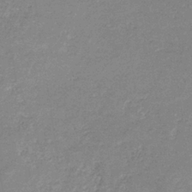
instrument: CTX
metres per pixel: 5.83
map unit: lHb
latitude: -33.8801
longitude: 69.4076
